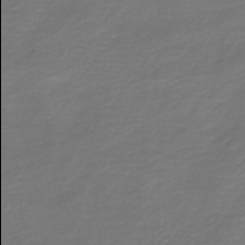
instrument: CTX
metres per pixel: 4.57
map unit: HNb
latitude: -43.0297
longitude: 50.0094
